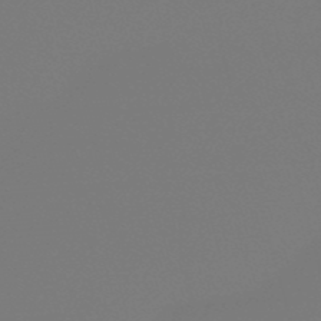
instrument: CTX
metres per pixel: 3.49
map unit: eHb
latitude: -50.5196
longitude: 68.5573
